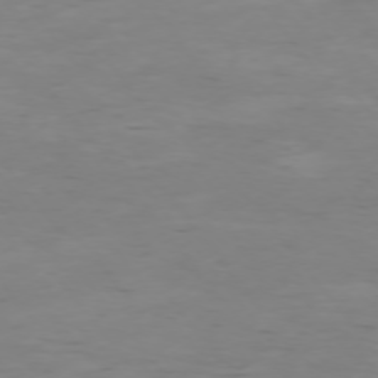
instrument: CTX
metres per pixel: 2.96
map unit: Ap
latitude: -75.2754
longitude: -79.2915
